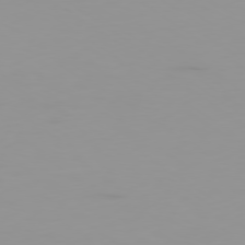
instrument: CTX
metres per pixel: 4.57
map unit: Ap
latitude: -79.3509
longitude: -94.7058
